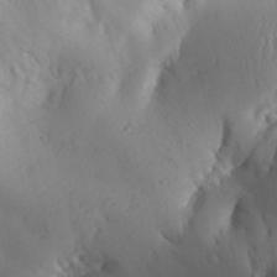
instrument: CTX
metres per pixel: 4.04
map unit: Aa
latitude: 30.6491
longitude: -143.9528
